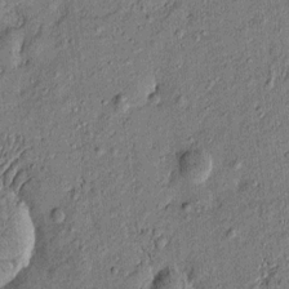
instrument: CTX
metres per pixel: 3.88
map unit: Htu
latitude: -7.5588
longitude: 177.6344
